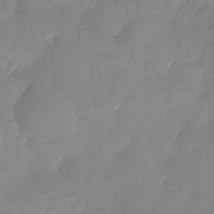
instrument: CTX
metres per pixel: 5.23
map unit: Nhu
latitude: -25.0864
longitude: -69.7828
